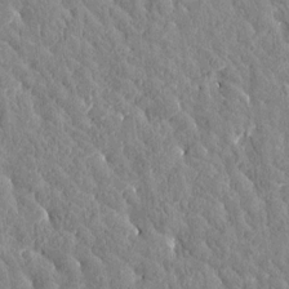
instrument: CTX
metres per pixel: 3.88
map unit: Htu
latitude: -3.4265
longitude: 175.8800
